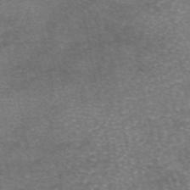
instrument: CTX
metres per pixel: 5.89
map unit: eAb
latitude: 46.3845
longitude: 104.4062
